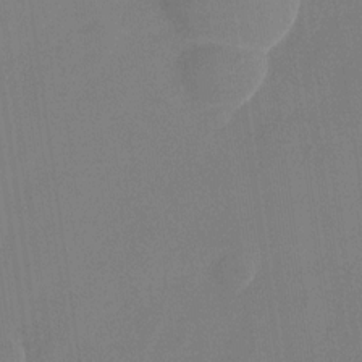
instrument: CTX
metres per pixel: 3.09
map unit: Nhu
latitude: -28.5196
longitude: -65.6127
